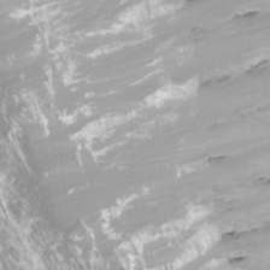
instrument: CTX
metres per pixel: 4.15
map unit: Htu
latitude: -10.3117
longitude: -74.8758
